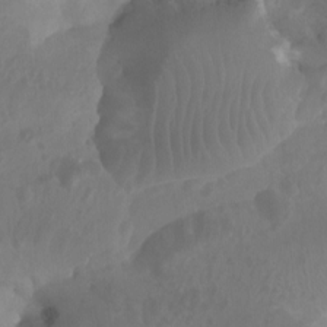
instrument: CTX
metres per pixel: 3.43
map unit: Aa
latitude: -12.6330
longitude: -68.5735
